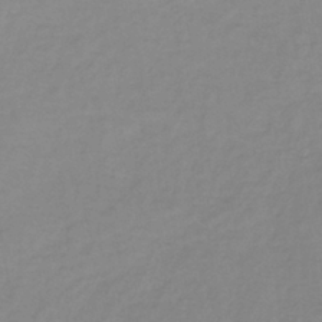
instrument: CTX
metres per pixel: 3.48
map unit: lHb
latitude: -38.5385
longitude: 72.0283
